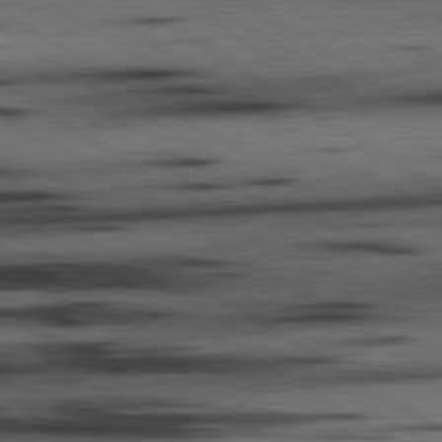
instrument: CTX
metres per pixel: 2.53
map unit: lApd
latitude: 80.5546
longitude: 159.1431
